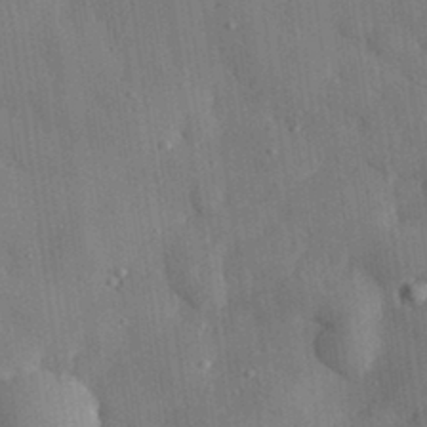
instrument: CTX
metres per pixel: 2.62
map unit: eHh
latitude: 30.5735
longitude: -77.0080
